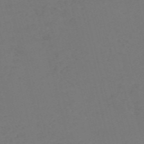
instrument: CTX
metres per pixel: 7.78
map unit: Nve
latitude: -57.8422
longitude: 53.2942
